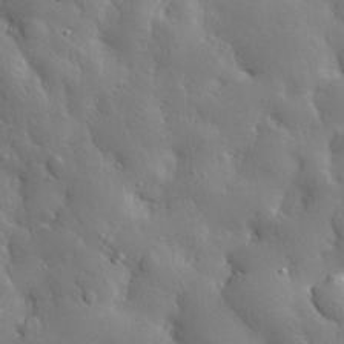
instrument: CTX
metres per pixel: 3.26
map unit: eHh
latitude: 30.5546
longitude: -78.7058
